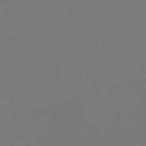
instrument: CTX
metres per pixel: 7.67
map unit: lHb
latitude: -47.3887
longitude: 66.5763
